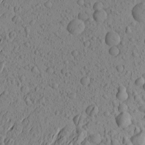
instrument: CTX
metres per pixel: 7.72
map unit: Aa
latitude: 22.6679
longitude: -144.0255
